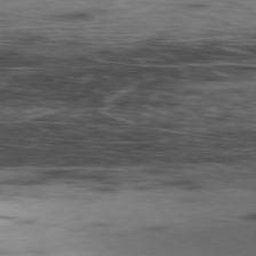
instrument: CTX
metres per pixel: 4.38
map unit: Ap
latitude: -79.7666
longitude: -62.2145
